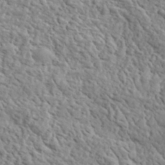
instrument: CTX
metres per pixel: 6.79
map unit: lHvf
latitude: 35.1592
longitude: -86.1200
